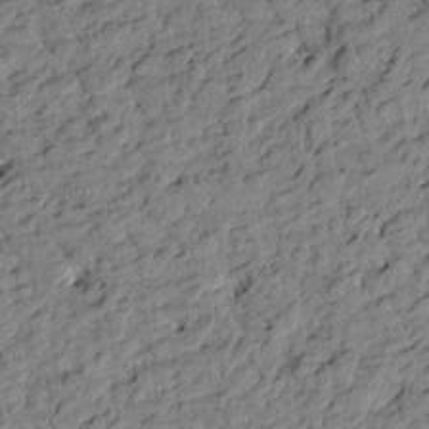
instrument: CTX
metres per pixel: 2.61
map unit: Htu
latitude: -0.9731
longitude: -179.2537
